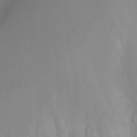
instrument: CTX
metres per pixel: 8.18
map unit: Nhu
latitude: -9.2187
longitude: -46.8380
